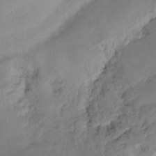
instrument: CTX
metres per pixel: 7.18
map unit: Ht
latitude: -15.6155
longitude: -45.2537
